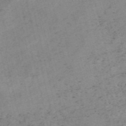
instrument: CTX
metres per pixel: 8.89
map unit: HNb
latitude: -55.3699
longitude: -47.8962
